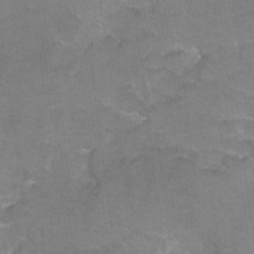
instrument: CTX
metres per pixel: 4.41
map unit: Hto
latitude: 2.8380
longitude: -32.8947
